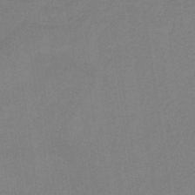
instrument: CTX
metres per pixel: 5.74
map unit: HNb
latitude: -34.3684
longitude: 54.3873
